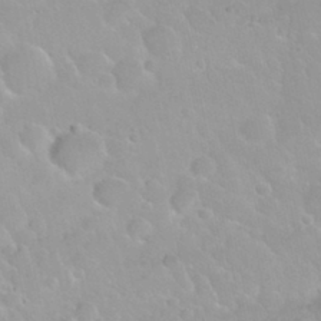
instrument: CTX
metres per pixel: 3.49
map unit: Nhu
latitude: 29.9528
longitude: -55.1592
